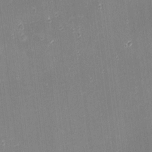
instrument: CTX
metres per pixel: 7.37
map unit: eHh
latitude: -1.9179
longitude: -80.4790
